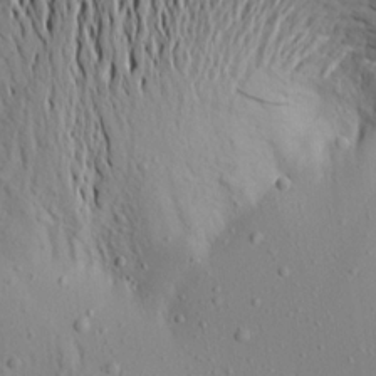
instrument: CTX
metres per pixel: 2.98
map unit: Aa
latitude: 19.3481
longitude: -148.0633
